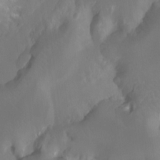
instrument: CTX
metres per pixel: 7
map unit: Htu
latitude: -7.4454
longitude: -49.6316
